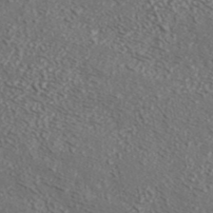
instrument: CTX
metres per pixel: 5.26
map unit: ANa
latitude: 43.0081
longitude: 35.4454
